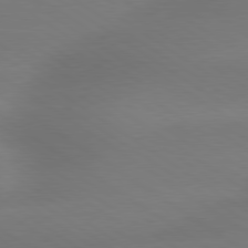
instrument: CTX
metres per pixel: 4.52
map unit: lApd
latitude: 79.6127
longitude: -134.8002
